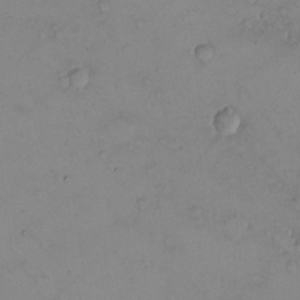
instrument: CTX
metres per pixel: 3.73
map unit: eHh
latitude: -10.1984
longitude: -65.9906
